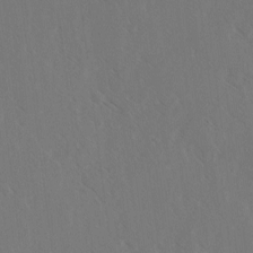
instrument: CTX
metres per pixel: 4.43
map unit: lAvf
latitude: -3.6343
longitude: -113.7827
